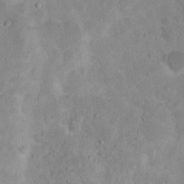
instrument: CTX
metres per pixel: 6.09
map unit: Nhu
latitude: 16.9514
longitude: -30.7813
